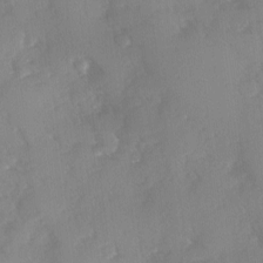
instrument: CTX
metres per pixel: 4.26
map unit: Ave
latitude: 0.1200
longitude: -111.5182
